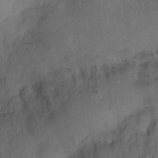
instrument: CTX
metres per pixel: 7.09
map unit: eHh
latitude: 10.5168
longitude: -62.9325
